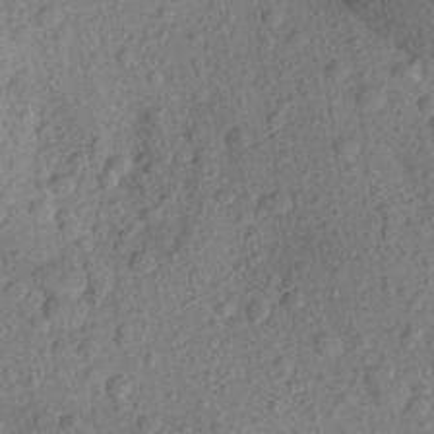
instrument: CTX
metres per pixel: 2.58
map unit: Aa
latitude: 23.2348
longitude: -146.7813
